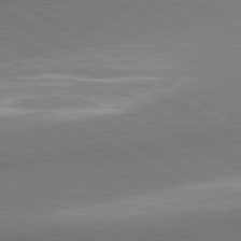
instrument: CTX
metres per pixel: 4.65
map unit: lApd
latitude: 80.8758
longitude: 163.9745
